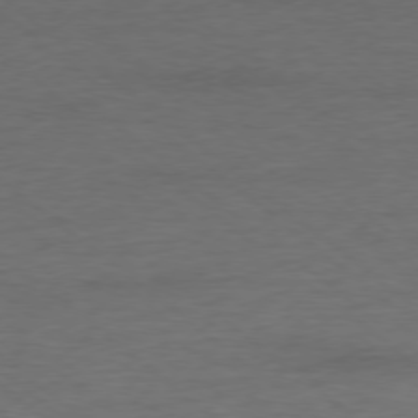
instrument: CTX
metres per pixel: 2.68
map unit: Ap
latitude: -78.2550
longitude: -92.4979
